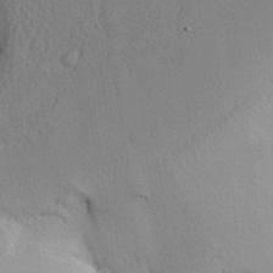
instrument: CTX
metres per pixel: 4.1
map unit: Aa
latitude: 31.0459
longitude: -141.3103
